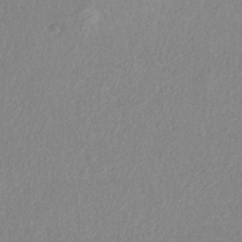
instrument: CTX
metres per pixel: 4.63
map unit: HNb
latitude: -33.1998
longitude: 55.5021
